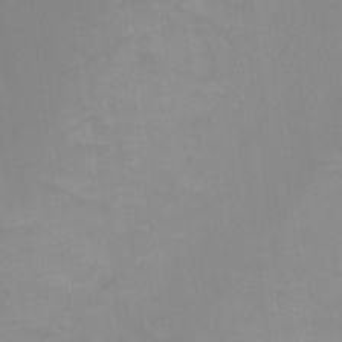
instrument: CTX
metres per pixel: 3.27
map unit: Nhu
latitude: -11.6155
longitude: -40.3278
